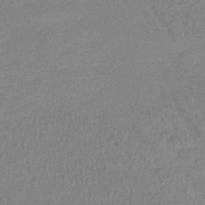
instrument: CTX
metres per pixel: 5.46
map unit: lHb
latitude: -44.7463
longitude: 69.9367
